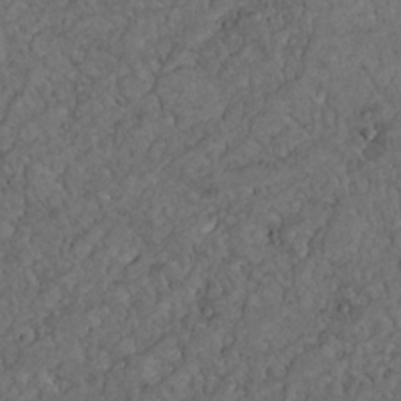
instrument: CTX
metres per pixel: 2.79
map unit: Nhu
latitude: 22.5357
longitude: -67.3670
